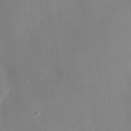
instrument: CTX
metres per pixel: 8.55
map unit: HNhu
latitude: 7.9528
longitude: -3.5749
